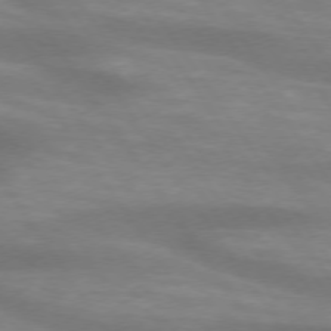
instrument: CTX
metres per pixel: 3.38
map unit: lApd
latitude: 73.9717
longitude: -54.3467
